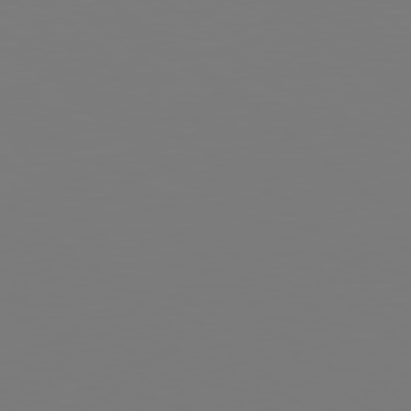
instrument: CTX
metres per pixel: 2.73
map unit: Hpe
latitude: 78.8380
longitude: -174.6868
